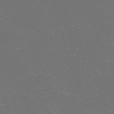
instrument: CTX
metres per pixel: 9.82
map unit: Nve
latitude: -57.5210
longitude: 52.3684
